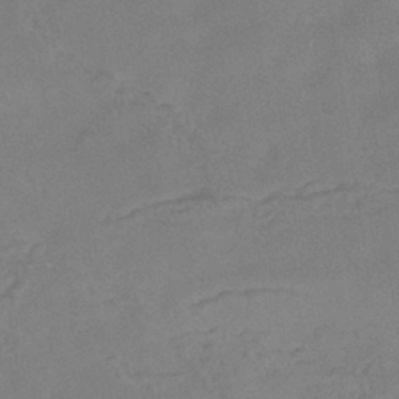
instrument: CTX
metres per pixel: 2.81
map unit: eHb
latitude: -35.7289
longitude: 81.5777
